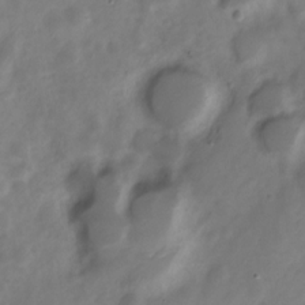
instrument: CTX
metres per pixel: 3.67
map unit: Nve
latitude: -20.9730
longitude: 108.0850
